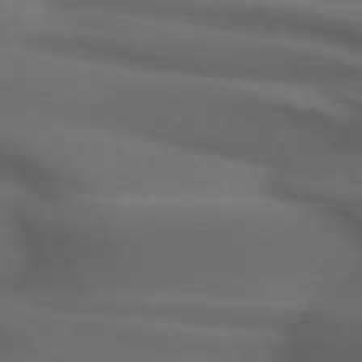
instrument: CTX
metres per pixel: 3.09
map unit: lApd
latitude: 72.0633
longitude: -50.6112
